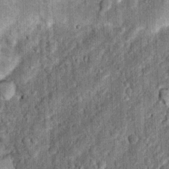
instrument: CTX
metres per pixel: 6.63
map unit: Nhu
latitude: 5.2348
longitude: -23.9717
